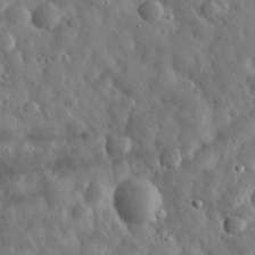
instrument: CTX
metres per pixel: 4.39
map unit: eHh
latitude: 32.1011
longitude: -73.6127
